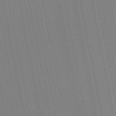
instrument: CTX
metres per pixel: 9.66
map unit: lHb
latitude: -47.4265
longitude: 78.1983
